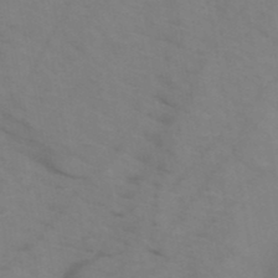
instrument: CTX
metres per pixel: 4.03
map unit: HNb
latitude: -47.6910
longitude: -47.6505
